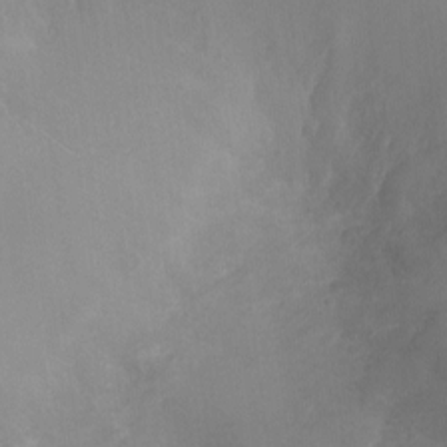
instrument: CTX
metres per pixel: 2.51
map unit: Ht
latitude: -4.1228
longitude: -15.7450
